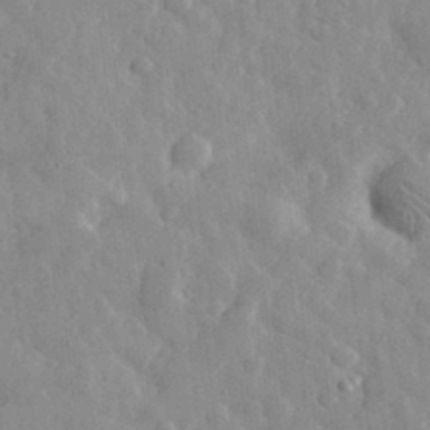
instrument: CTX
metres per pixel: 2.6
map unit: eHh
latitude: 31.8395
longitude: -71.9150
